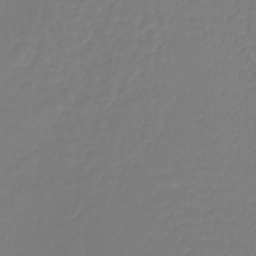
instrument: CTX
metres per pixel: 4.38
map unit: lHb
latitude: -41.5399
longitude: 67.5588
